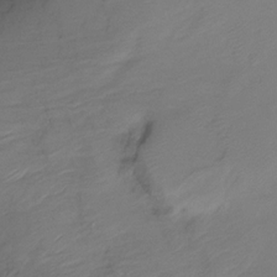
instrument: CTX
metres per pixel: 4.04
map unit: Ht
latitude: -14.9164
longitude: -44.7813
